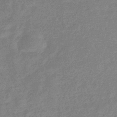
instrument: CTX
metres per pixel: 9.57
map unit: eHb
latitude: -34.0283
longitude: 75.2187
